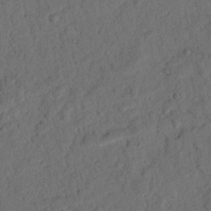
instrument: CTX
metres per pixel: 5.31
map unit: Nhu
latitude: 18.0633
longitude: -77.7071
